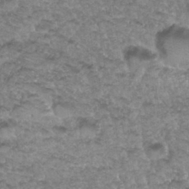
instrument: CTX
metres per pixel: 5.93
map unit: Hto
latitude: 34.0255
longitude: -47.6316
